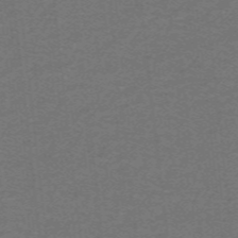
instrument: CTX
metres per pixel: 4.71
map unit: lHb
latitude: -42.5384
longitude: 54.4629
